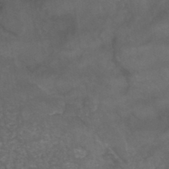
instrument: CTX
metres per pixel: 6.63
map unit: HNb
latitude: -44.8219
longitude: -37.3104
